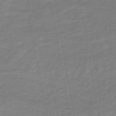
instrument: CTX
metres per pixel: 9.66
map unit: lHb
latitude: -44.8030
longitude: 66.1039
